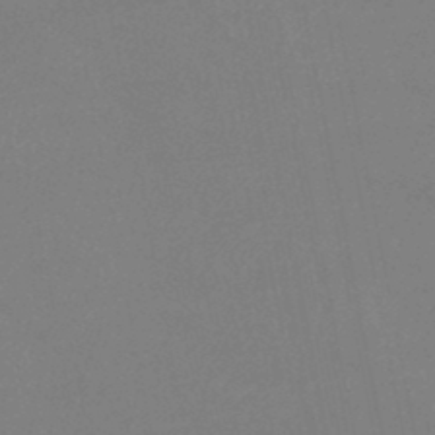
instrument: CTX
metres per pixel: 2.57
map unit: lHb
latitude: -37.9367
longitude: 73.3132
